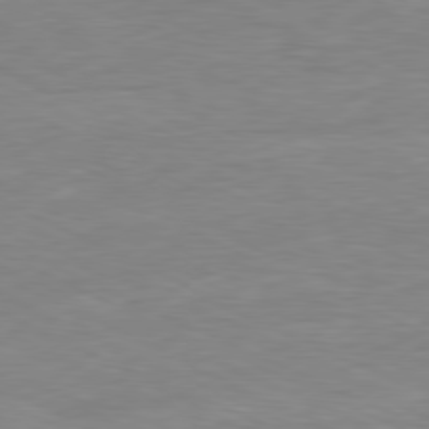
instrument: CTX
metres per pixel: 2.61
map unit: Ap
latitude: -81.1620
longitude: -82.1388
